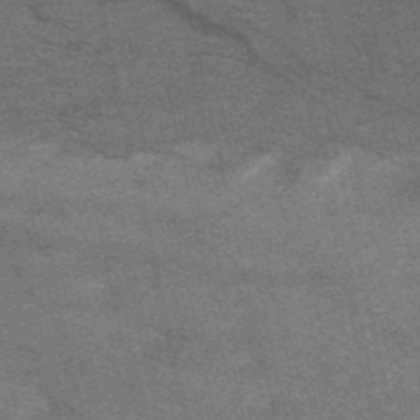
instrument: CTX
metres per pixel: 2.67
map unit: HNb
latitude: -53.2187
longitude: -48.1200
